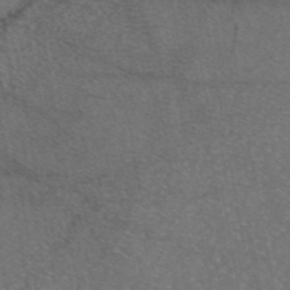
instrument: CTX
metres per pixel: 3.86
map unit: eAb
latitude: 45.8772
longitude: 109.1431
